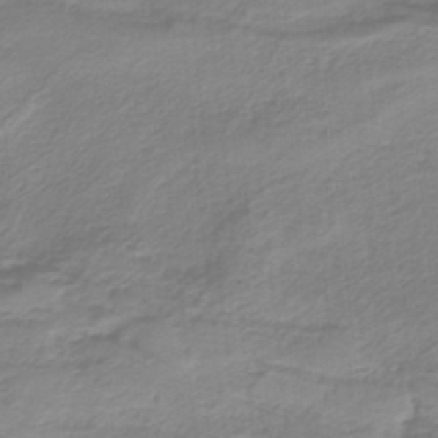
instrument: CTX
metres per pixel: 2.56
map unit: HNb
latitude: -36.2172
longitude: 55.4455
